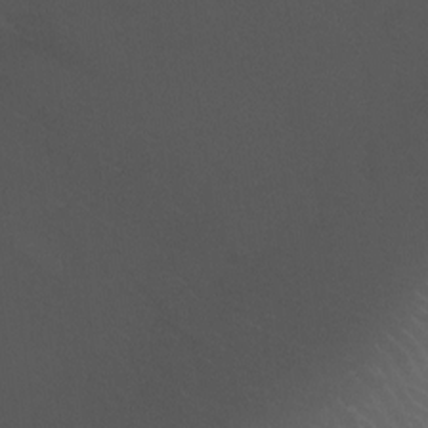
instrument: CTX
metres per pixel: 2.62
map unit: Ht
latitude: -12.5952
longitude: -44.2333
